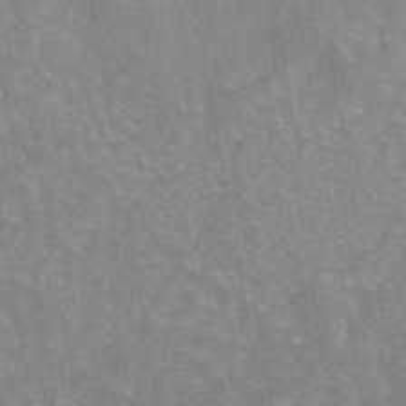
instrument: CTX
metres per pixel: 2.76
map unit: eAb
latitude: 45.5371
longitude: 105.9745
